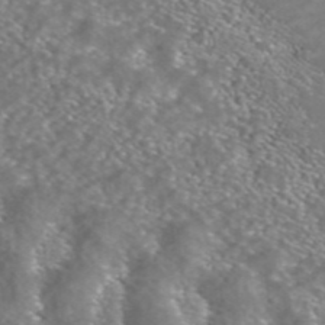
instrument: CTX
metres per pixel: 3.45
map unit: ANa
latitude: 42.4790
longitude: 24.1039
